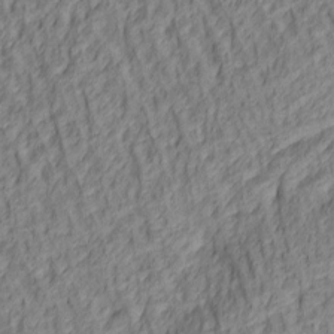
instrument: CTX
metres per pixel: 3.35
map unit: lAa
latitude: 4.8758
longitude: -116.0822
